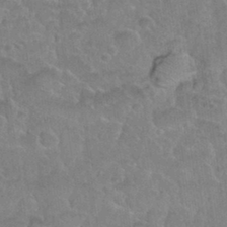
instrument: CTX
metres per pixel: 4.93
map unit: Nhu
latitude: 31.1215
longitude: -51.6693
